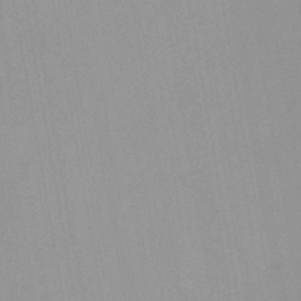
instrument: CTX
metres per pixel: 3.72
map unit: HNb
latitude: -45.8989
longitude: -41.3670
